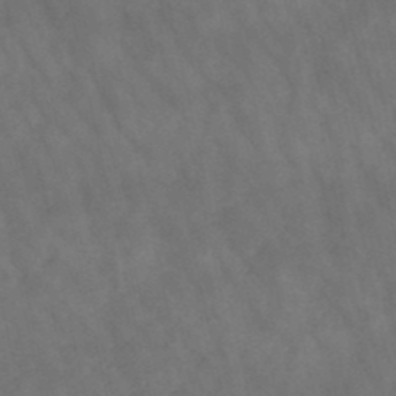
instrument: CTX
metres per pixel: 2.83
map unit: lHb
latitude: -47.3887
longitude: 70.2740
